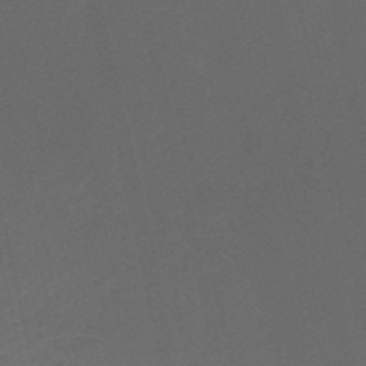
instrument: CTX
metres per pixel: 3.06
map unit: HNb
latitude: -53.8800
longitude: -42.0822
